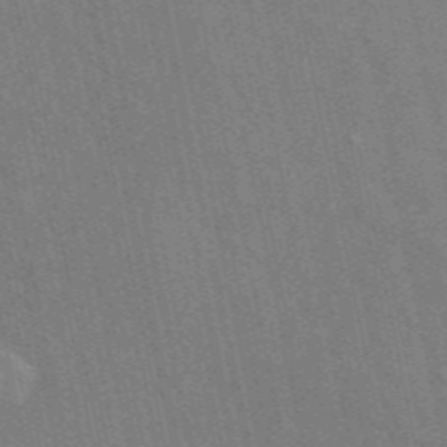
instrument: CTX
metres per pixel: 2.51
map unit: ANa
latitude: 48.1767
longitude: -75.9528
